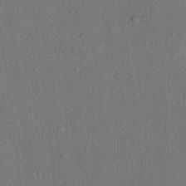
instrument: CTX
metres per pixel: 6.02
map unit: lAvf
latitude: 8.0444
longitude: 168.1983
